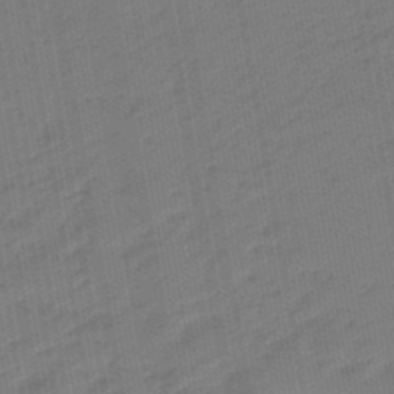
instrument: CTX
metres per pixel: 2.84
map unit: eHb
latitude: -47.7477
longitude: 88.0850
